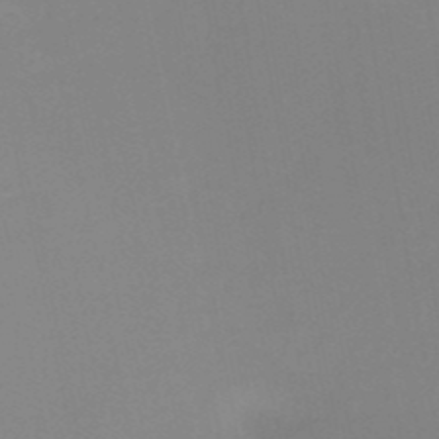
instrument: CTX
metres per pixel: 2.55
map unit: HNb
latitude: -51.0864
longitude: -50.5167
